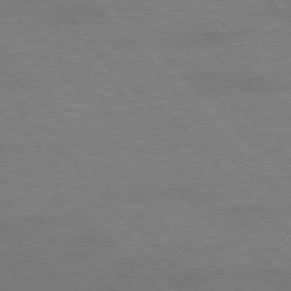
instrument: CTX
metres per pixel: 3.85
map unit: Hpe
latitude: -77.0486
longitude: -12.4790
